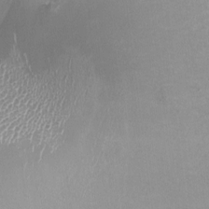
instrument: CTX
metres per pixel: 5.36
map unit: HNhu
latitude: -0.0850
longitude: -4.3845
